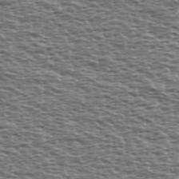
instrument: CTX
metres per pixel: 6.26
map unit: Ave
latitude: 38.7813
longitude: -112.4412
